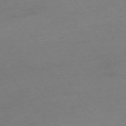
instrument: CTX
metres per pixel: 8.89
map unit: Ap
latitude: -75.2943
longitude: -73.2726
